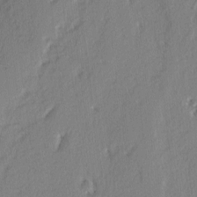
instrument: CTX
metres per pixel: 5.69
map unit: Ave
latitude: 2.2333
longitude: -110.0822
